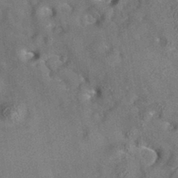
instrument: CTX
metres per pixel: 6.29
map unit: eAb
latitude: 35.2537
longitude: 112.1417
